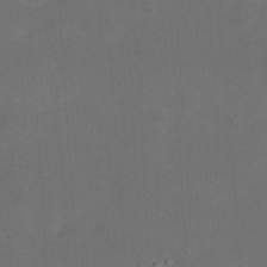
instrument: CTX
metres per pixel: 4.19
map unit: eHh
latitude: 23.6127
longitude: -66.7813
